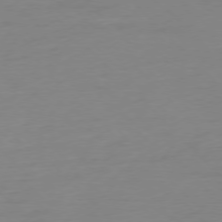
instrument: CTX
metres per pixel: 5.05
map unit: Ap
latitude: -77.3888
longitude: -78.8758
